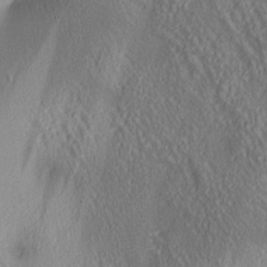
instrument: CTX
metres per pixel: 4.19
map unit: lAa
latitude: 4.7057
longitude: -117.4049
